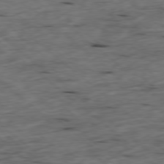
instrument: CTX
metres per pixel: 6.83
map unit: Ap
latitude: -78.5573
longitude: -91.5371
